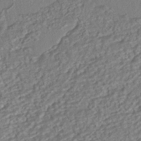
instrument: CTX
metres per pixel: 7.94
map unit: HNhu
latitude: -41.6722
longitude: 108.1417
